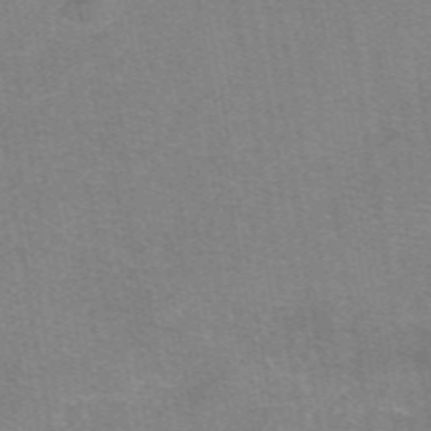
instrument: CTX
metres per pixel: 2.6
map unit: eAb
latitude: 49.0458
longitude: 105.7099
